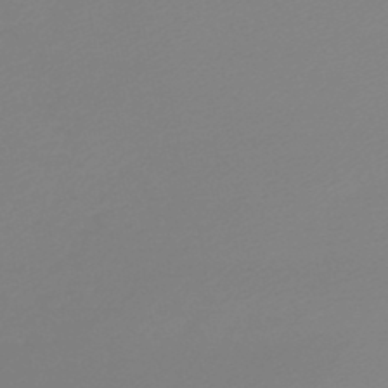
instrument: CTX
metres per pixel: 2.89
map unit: lHb
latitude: -45.6155
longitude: 64.7652
